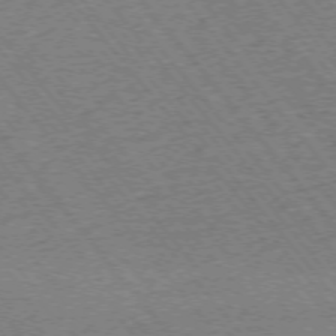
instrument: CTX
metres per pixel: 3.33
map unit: Ap
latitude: -75.3132
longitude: -86.8569
